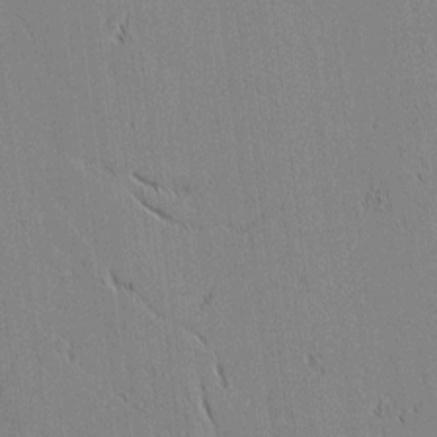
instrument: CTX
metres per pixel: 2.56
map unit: lAvf
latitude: 1.2915
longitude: -107.1025
